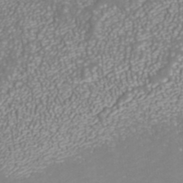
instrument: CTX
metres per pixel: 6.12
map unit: ANa
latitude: 41.1970
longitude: 27.6721
